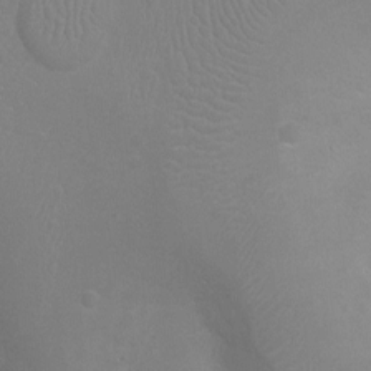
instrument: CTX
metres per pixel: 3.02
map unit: Ht
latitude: -3.9556
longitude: -17.7261
